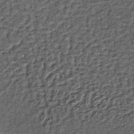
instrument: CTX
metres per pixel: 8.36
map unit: lHb
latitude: -38.9919
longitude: 65.8612
